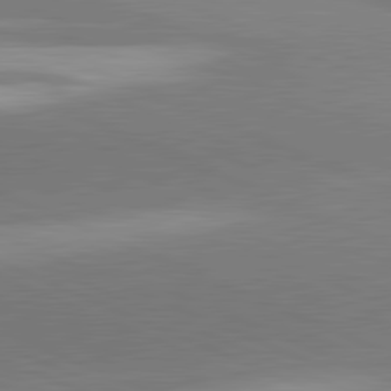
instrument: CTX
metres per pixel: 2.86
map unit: lApd
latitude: 81.8961
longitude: -155.3104
